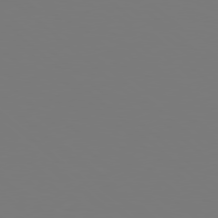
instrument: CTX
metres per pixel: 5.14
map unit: Hpe
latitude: 77.9150
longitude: -163.6316
